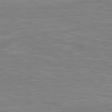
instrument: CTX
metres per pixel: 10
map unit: lApd
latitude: 80.7813
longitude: 172.5196
